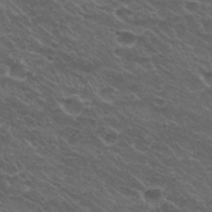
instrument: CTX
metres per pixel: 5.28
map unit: Hto
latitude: 29.7449
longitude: -48.1011
